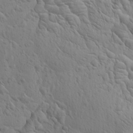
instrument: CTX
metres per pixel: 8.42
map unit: Htu
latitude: -1.1620
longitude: 174.8785
